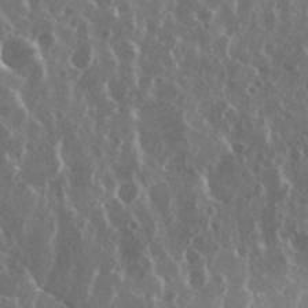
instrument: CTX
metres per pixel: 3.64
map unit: eHh
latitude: 34.3467
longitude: -58.1767
